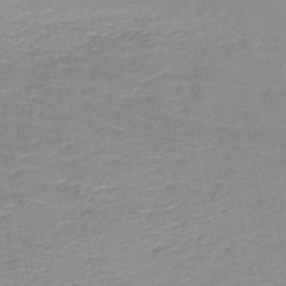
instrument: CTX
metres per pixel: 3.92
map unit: HNb
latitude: -49.8423
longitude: -47.9717
